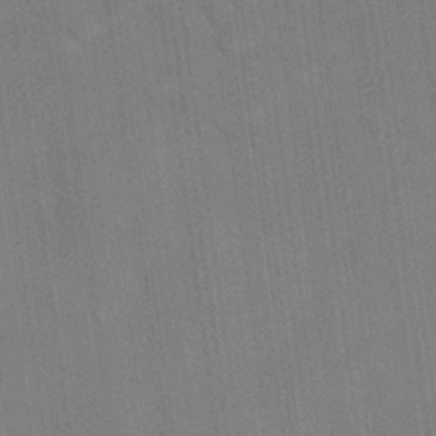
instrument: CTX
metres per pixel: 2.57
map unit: Nhu
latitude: 25.8205
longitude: -54.6868
